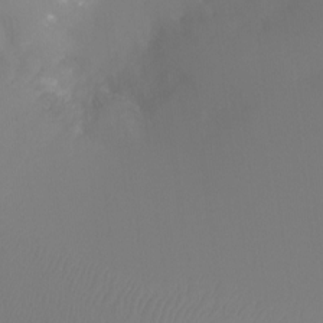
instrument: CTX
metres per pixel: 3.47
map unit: Ht
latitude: -12.3684
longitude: -47.6505
